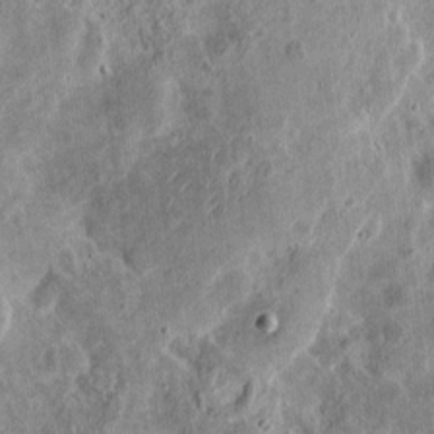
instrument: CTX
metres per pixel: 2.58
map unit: eHh
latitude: 12.8758
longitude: -73.8962
